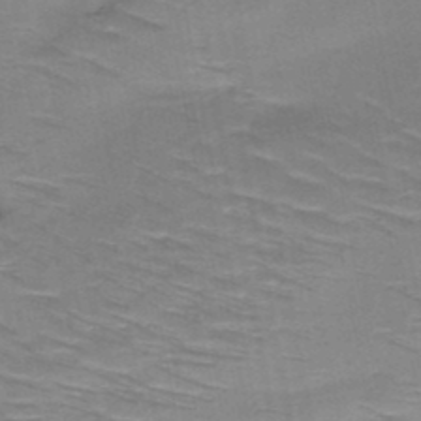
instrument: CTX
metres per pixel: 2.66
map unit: HNb
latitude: -47.5966
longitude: -48.2522
